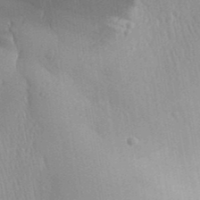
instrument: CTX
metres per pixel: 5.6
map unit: Aa
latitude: 31.6883
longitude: -142.8758
